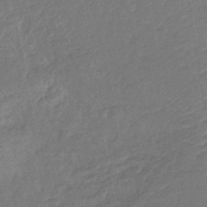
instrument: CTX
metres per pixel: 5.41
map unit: lHb
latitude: -43.6343
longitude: 79.6721
